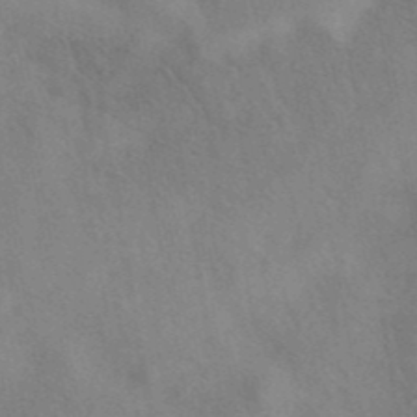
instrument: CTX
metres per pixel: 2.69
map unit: eAb
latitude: 41.1025
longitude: 107.9367
